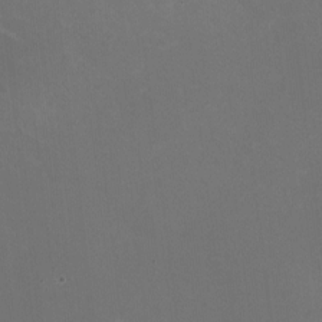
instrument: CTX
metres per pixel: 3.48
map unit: HNhu
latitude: -2.2172
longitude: -3.1214
